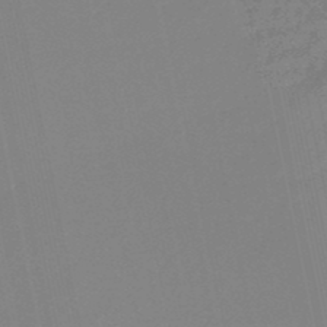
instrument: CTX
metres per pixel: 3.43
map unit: eHb
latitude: -48.2173
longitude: 87.9367
